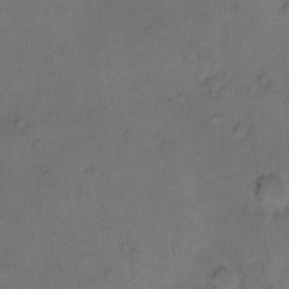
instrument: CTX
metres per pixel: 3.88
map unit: Hto
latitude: 7.9906
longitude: -59.8394
